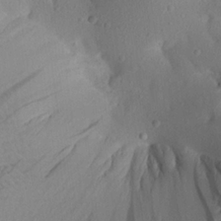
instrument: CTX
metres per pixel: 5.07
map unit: Aa
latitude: 22.1767
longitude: -145.0269
